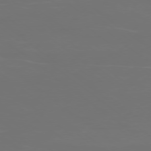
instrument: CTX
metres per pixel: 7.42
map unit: Ap
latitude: -78.6518
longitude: -94.4979
